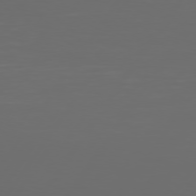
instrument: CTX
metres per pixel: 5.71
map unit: Hpe
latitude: 74.9325
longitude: -125.8961
